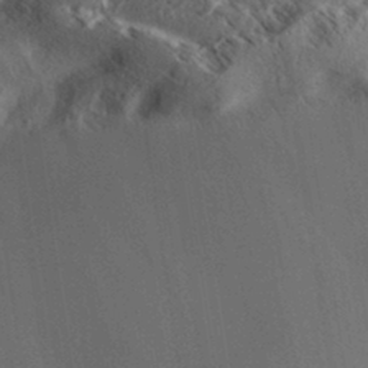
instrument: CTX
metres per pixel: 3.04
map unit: Aa
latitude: 32.5735
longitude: -137.8395
